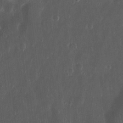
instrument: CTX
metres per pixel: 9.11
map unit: Ht
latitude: 11.5560
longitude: -75.2348
